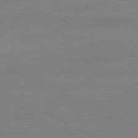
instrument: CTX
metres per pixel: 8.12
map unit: Ap
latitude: -80.5952
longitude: -85.9339
